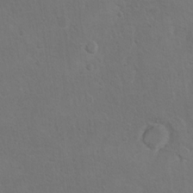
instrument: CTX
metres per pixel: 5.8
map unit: Hto
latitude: 10.2901
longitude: -35.8961
